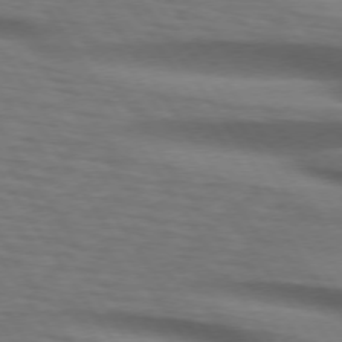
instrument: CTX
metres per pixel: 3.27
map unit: lApd
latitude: 74.1011
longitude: -77.4615
